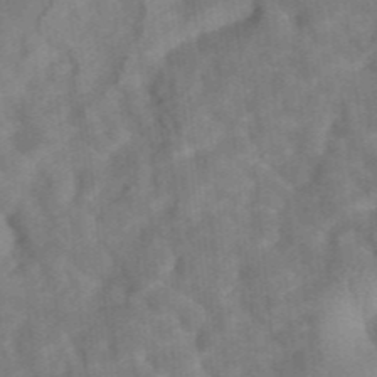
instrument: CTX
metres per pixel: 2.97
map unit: eAb
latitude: 34.6112
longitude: 109.6533
